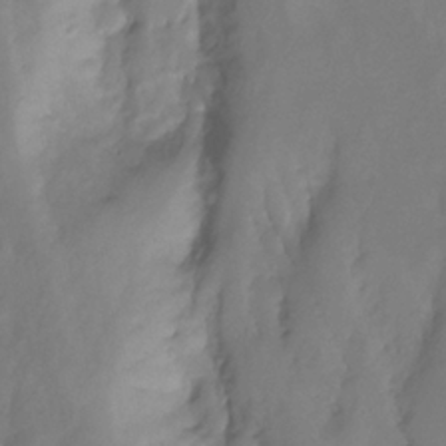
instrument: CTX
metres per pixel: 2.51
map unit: Ht
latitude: -11.8989
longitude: -47.1970
